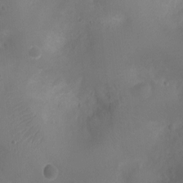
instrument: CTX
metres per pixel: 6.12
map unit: Ht
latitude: -3.9178
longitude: -16.6868
